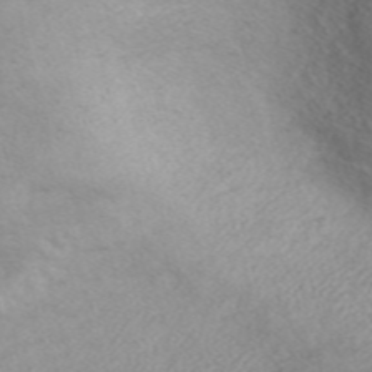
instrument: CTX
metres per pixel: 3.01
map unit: Nve
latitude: -57.2376
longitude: 55.1431
